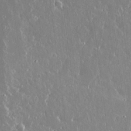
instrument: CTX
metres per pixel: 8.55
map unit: lAvf
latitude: 15.0270
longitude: -129.0836
